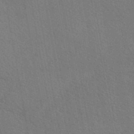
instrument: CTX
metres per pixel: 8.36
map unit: eAb
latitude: 43.4049
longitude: 112.9164
